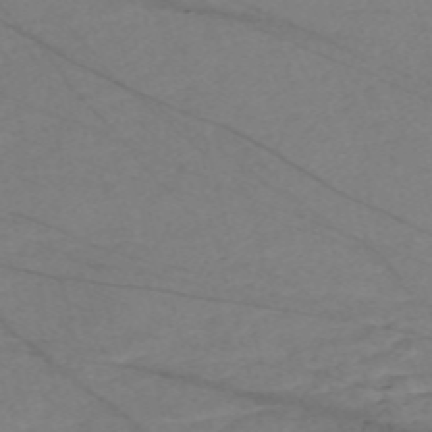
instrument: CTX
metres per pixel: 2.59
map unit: Nve
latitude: -58.4251
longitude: 61.3510
